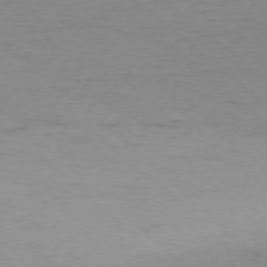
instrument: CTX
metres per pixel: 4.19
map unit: Ap
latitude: -76.5385
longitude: -77.2348
